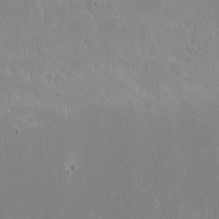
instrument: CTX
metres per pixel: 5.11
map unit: eHh
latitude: -2.7085
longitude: -85.0836
